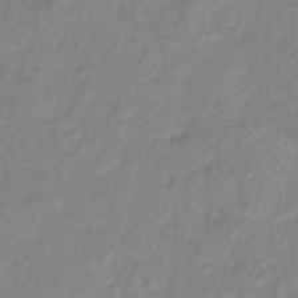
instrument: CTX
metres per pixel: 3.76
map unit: eHb
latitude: -40.9353
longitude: 81.3510
